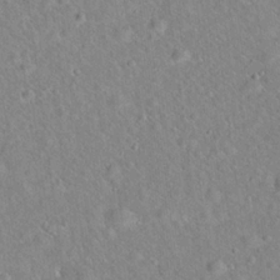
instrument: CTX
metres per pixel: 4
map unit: Hto
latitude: 20.1389
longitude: -53.7639
